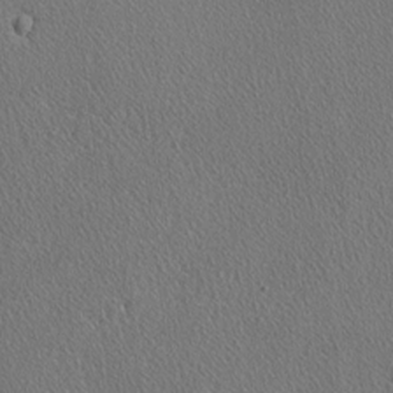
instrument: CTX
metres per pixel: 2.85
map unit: lAvf
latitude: -3.7099
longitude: -108.6301
